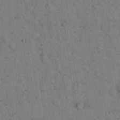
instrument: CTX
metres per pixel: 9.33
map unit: eHh
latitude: 15.8017
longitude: -63.2348
